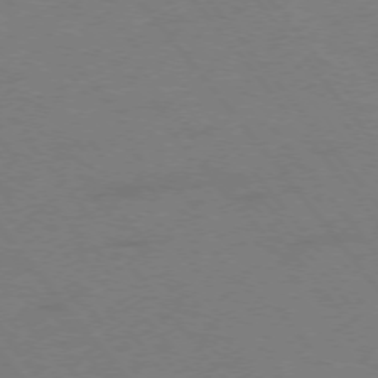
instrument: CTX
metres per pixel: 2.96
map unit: Ap
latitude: -75.7289
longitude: -71.0269
